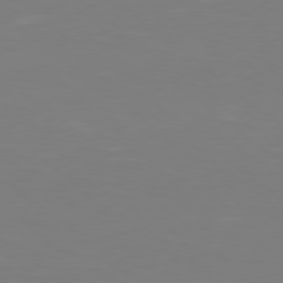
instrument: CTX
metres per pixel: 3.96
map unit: Hpe
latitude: 78.2712
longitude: -172.9891
